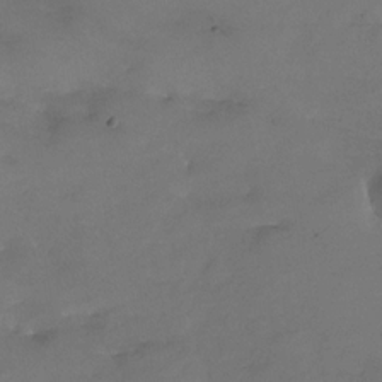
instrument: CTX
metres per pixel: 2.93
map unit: Nhe
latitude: -34.2550
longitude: -87.7449
